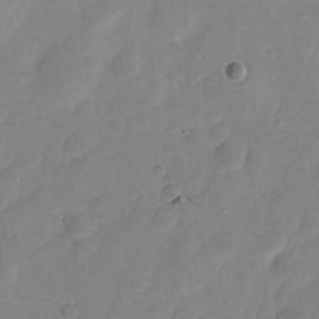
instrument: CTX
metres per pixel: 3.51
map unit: Nve
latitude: -21.3320
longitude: 107.7289
